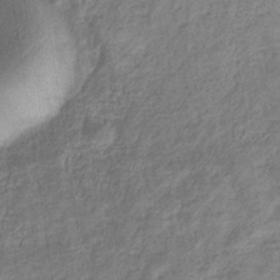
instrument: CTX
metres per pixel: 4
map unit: eHb
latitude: -32.5574
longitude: 74.3307
